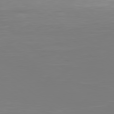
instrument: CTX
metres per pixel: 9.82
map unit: Hpe
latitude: 77.7638
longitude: -135.0458
